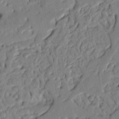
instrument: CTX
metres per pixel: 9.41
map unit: Nhu
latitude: 20.1578
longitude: -78.4601
